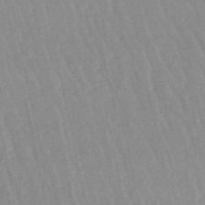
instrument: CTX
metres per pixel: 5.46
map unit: lHb
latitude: -48.6141
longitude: 72.9919
